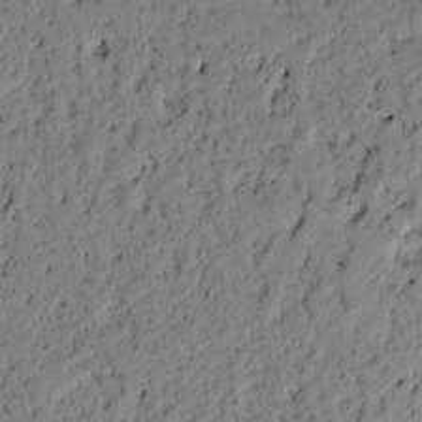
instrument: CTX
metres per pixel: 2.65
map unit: lAvf
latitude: 4.7057
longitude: 167.1431
